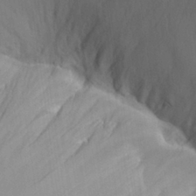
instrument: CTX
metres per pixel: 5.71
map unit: Aa
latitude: 27.0270
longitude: -132.7624
